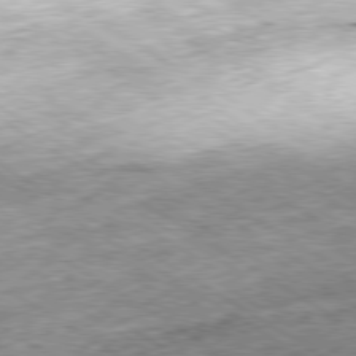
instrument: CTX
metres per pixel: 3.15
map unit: Ap
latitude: -80.1984
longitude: -51.5938
